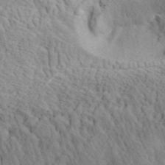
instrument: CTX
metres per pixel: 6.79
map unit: eHh
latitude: 36.0822
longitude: -78.4979
